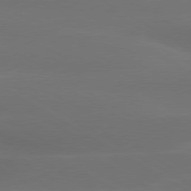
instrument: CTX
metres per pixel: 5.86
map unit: lApd
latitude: 79.8395
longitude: -119.9906
